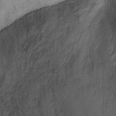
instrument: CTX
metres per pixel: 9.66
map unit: Hto
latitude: 6.6301
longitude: -37.7450
